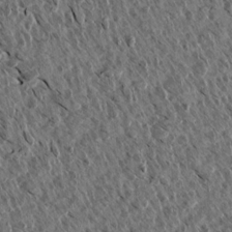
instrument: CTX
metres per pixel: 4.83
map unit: Aa
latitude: 13.9150
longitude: -143.6505
